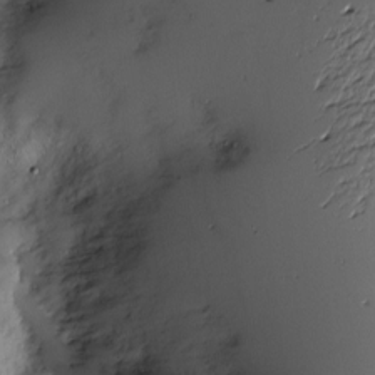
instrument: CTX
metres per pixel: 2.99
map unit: Nve
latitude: -8.9164
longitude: 173.2754
